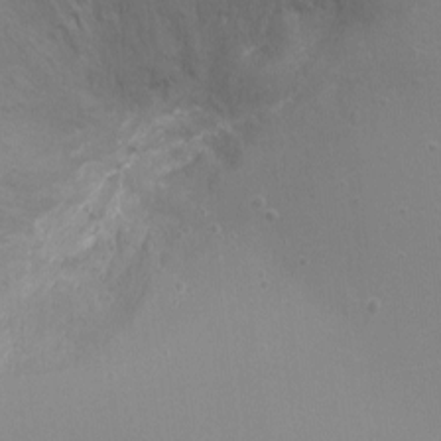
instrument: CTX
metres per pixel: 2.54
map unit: Ht
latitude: -10.8975
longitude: -33.8205
